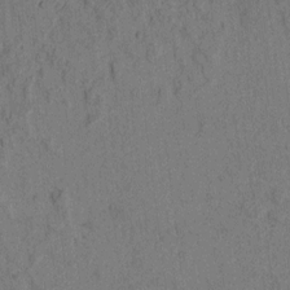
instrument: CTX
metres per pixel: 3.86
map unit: lAvf
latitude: 4.5735
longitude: 158.0661
